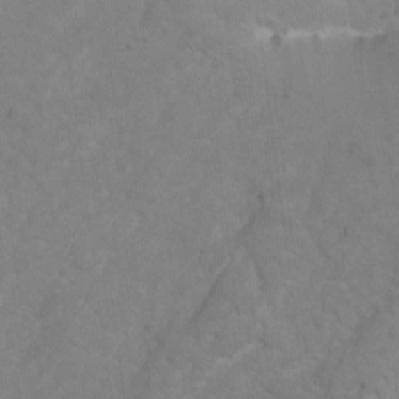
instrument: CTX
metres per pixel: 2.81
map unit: Hto
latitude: 2.8569
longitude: -35.5560
